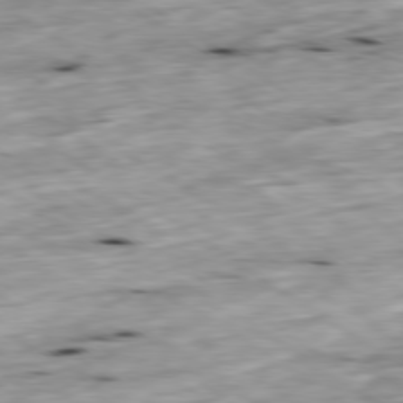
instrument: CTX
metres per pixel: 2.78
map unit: Ap
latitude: -79.6910
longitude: -89.7261
